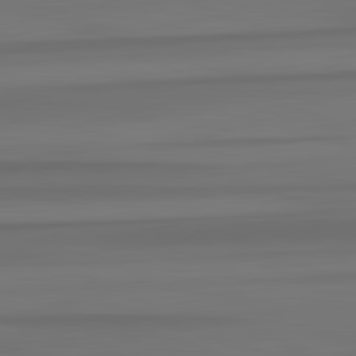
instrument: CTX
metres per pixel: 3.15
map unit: lApd
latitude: 82.8569
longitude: -179.2348
